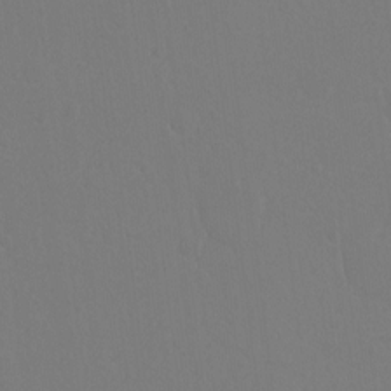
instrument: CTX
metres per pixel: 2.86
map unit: Hto
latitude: -10.5952
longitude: -37.2915
